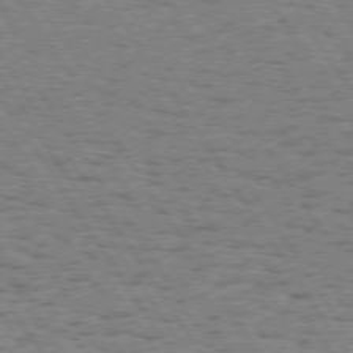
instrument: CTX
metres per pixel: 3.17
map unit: Hpe
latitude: 73.8395
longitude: -133.8961
